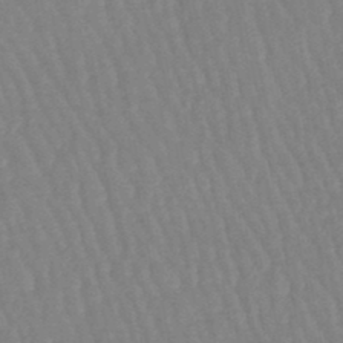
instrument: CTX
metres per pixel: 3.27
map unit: eHb
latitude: -46.1039
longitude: 80.0472
